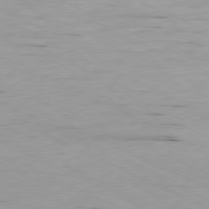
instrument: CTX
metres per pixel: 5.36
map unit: Ap
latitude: -80.2362
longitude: -67.1214
